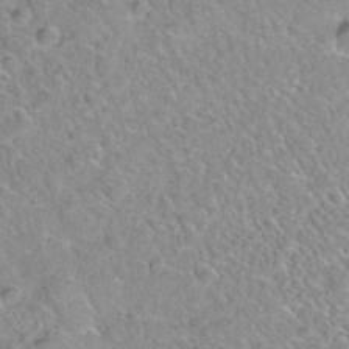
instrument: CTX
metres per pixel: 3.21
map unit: Hto
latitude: 35.1025
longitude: -48.2900
